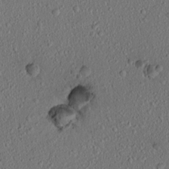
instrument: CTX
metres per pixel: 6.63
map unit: lAvf
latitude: 7.9150
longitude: 168.1605
